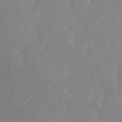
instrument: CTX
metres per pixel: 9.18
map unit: Nhu
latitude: -22.1228
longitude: -72.5546
